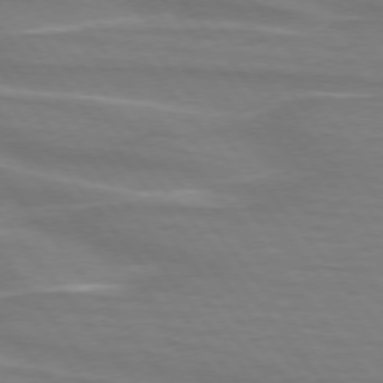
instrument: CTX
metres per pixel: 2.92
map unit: lApd
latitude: 74.8758
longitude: -80.1389
